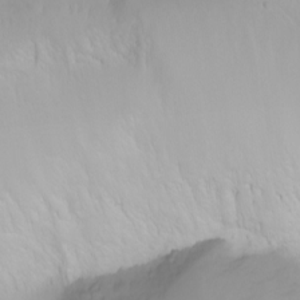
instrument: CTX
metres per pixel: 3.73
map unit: Nhu
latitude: -4.7463
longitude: -79.9717
